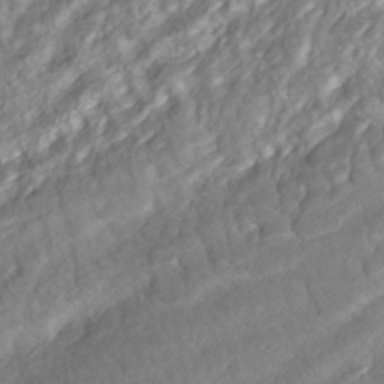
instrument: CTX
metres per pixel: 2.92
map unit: ANa
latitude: -41.8044
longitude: 108.8219
